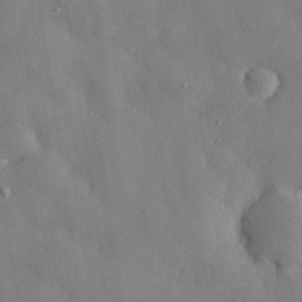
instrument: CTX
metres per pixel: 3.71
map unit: eHh
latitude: 30.1389
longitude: -72.2712
